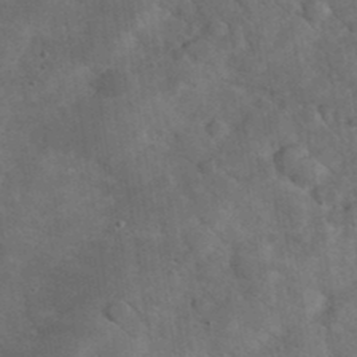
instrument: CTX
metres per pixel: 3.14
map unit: eHh
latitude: 37.4049
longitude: -67.1970
